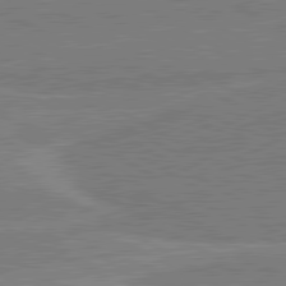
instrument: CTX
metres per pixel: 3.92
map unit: lApd
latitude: 80.6868
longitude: 169.2565
